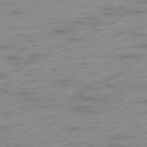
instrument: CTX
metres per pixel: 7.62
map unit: Hpe
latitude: -78.5384
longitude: -18.7246
